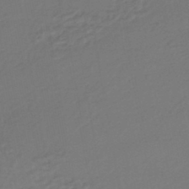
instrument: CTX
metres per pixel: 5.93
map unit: HNhu
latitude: -44.3873
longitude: 93.9178
